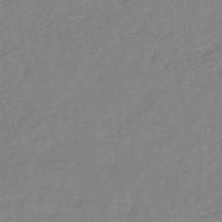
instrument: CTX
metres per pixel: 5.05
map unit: lHb
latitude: -41.4643
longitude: 76.1795
